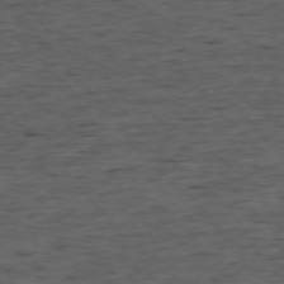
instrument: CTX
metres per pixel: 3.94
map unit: Ap
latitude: -76.0094
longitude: -91.7072
